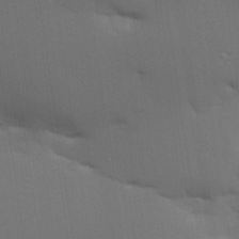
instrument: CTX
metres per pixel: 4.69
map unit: Hve
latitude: 26.3467
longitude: -91.5938
